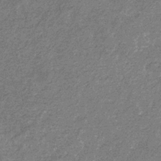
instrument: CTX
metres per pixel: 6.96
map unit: eHb
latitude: -31.5399
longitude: 70.9542
